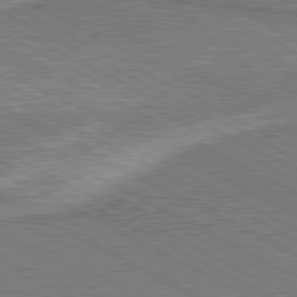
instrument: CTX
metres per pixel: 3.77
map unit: lApd
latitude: 80.5168
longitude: 141.1242
